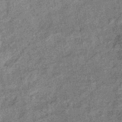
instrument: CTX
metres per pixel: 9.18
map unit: eHb
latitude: -38.5574
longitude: 79.4265
